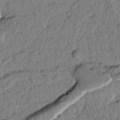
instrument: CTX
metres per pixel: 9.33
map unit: Htu
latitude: 1.4048
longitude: 176.8030
